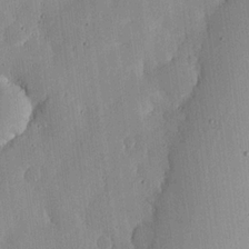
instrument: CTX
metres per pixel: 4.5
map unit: lHvf
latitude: 20.3279
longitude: -115.3481
